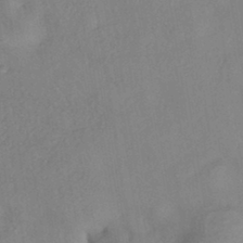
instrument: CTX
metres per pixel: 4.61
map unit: eHh
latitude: -41.7666
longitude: 119.0675
